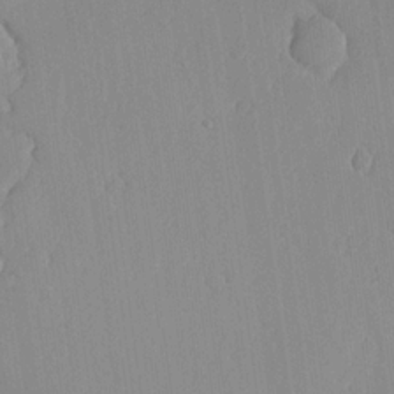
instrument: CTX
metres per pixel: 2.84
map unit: lHvf
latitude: 17.0270
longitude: -114.5167
